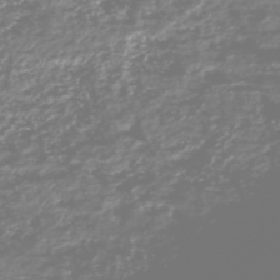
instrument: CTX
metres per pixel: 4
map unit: HNhu
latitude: -46.8597
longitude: 29.1809
